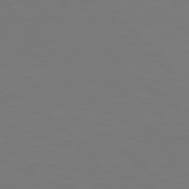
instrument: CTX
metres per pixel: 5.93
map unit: Hpe
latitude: 78.8947
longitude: -166.3278
